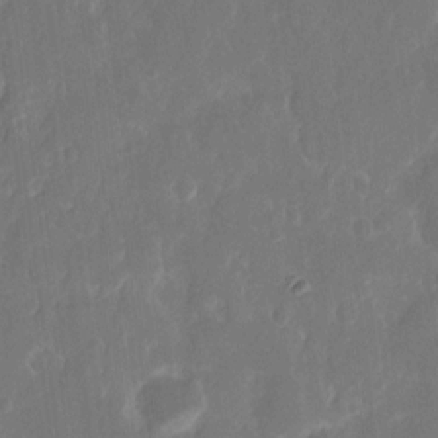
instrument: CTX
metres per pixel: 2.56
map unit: eHh
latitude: 13.0270
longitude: -72.6491
